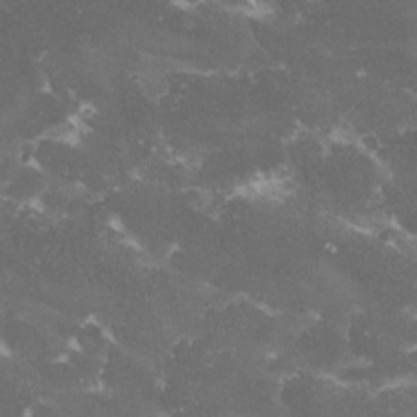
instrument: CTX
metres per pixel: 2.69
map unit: lHvf
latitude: -15.8234
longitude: -99.5371
